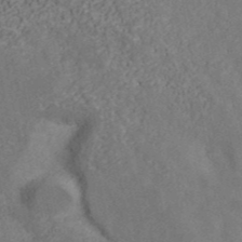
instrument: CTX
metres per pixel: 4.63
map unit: ANa
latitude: 42.1767
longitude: 30.4062
